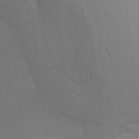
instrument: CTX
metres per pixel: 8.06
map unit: lAa
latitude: -6.3873
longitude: -122.3845
